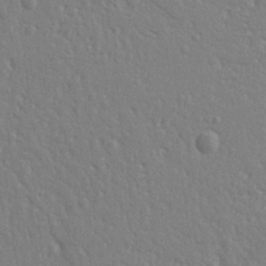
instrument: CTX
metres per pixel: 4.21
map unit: Ht
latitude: 9.6127
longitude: -77.1214
